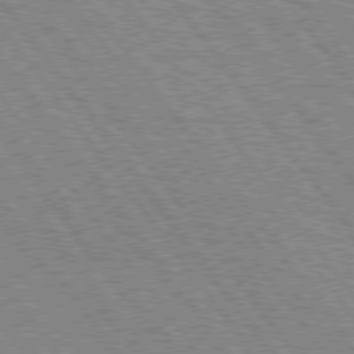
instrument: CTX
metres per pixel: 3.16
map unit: Hpe
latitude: 75.1592
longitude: -149.2537
